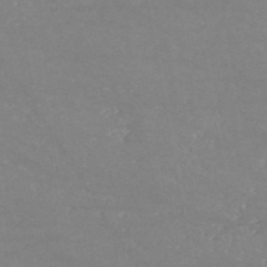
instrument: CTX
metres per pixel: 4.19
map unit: HNb
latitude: -54.0472
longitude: -34.4223
